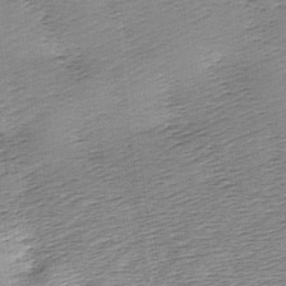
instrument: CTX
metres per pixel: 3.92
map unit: lAa
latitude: -2.9163
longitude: -126.6491
